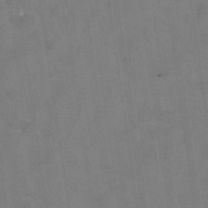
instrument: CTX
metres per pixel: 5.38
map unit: Hto
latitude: 36.3279
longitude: -46.4034
